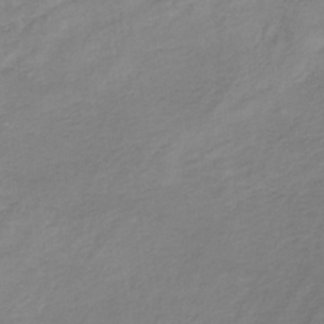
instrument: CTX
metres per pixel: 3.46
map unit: lHb
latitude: -36.2928
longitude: 72.6140
